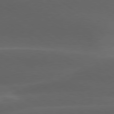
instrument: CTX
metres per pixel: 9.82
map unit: lApd
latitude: 79.1403
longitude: -49.8205
